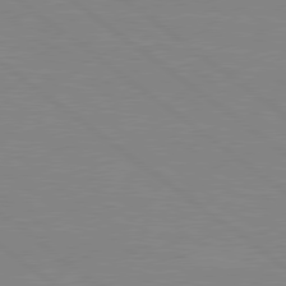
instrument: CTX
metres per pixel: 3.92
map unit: Hpe
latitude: 78.8947
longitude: -124.2333
